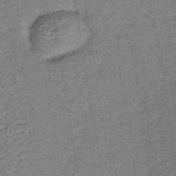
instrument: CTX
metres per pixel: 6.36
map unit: lHb
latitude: -38.6896
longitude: 65.9745
